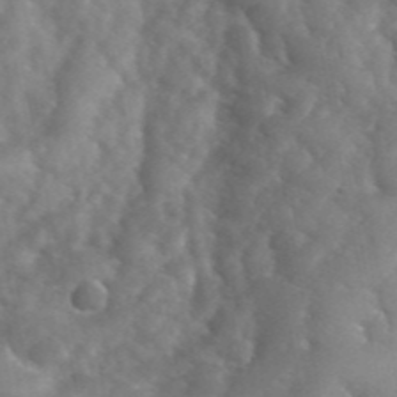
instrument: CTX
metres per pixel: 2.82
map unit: eHh
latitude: 40.3845
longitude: -56.8002
